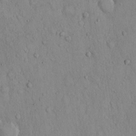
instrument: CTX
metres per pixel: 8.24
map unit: Hto
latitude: 12.3278
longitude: -58.0822
